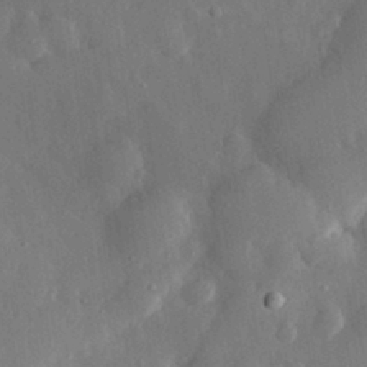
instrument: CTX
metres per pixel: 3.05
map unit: eHh
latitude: 29.0080
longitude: -79.4805
